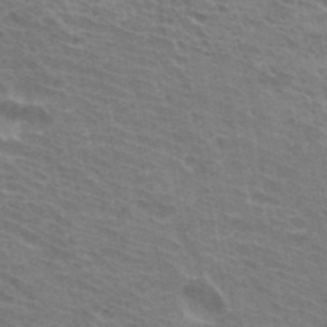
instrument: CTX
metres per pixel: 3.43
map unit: Hto
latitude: 32.5357
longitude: -41.1781
